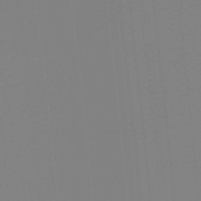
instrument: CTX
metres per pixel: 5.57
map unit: lHb
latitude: -38.4818
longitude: 56.0661
